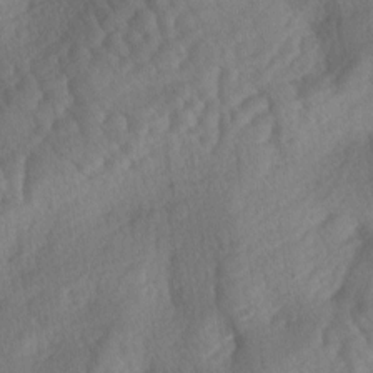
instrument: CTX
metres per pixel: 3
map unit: lAa
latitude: -3.9745
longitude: -127.4616
